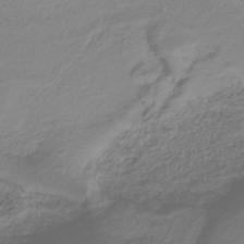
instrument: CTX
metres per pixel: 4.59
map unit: lHb
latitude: -41.2565
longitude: 51.8800
